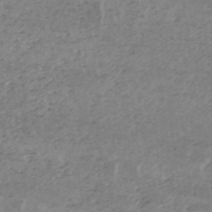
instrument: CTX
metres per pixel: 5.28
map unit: HNhu
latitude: -47.9367
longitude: 31.0675
